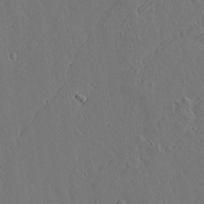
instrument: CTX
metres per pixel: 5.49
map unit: lAvf
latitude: 15.9339
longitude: -129.1025
